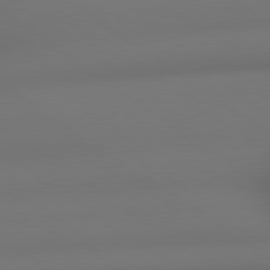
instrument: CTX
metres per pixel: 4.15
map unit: lApd
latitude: 79.0081
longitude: -165.2348
